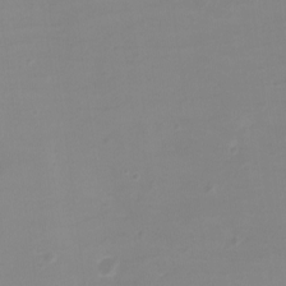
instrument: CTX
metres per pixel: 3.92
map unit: eHh
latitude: -4.1605
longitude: -75.8205
